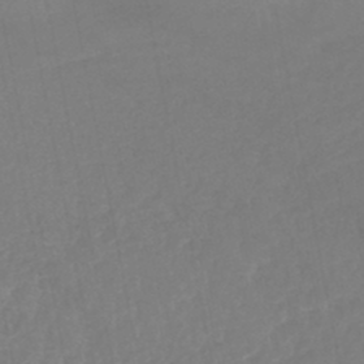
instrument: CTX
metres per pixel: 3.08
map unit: lHb
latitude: -44.2362
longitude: 75.0109
